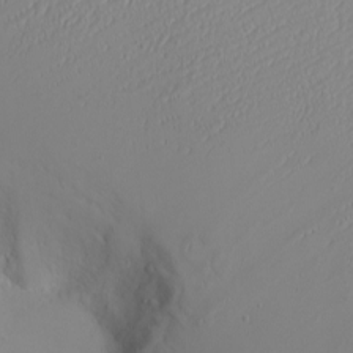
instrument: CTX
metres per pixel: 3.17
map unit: eHh
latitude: -6.2739
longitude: -80.4979
